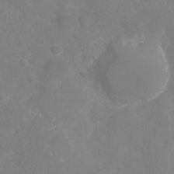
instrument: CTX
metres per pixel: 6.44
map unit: Nhu
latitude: -29.0864
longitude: -64.5357
